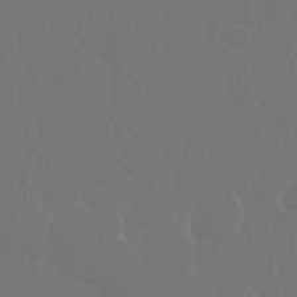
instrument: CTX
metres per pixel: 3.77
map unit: eHh
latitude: 34.0633
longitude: -58.5735
